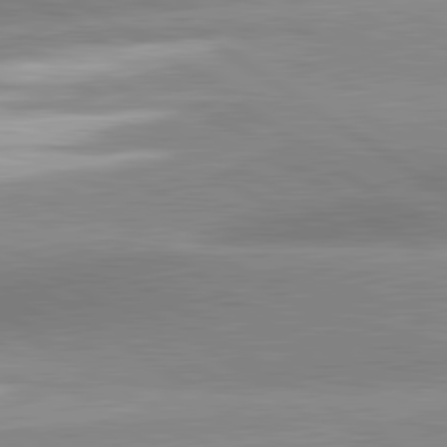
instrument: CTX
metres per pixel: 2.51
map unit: lApd
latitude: 81.3859
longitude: -157.9150
